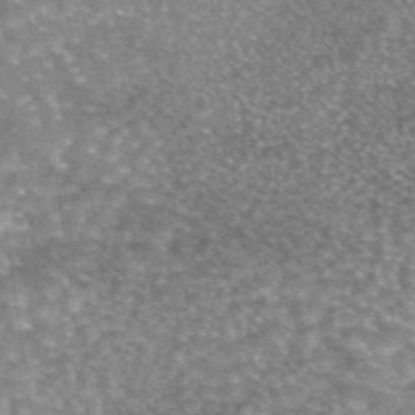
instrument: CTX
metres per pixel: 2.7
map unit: eAb
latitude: 45.2915
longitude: 105.2754
